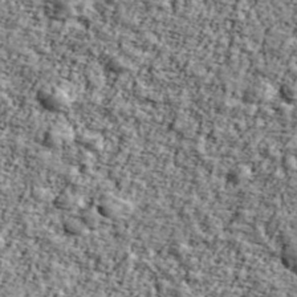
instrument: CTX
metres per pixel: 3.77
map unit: Ave
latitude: 43.1592
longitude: -110.8002
